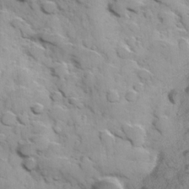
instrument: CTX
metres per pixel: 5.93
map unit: Hve
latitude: 24.1766
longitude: 147.4076
